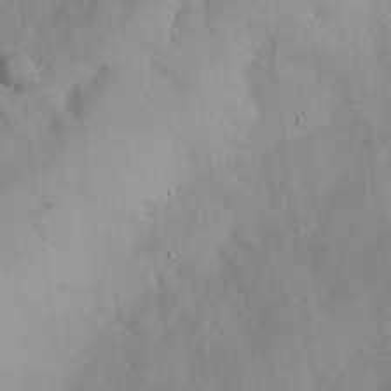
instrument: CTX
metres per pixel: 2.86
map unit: Nhu
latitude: 28.4412
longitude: -69.2159
